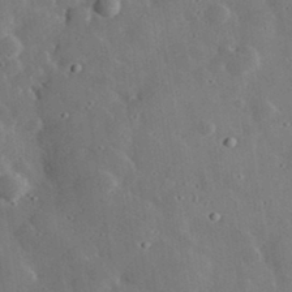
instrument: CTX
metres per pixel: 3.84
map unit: lHvf
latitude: 32.9892
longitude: -84.1767
